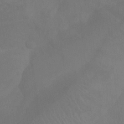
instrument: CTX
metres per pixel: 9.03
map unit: Aa
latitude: -7.9745
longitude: -78.5168
